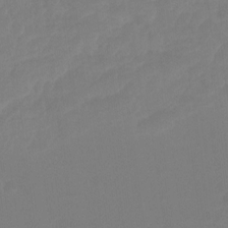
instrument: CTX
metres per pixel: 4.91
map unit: Ht
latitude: -14.5952
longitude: -56.4034
